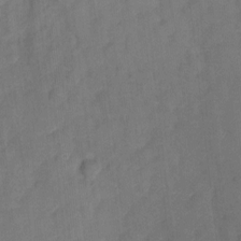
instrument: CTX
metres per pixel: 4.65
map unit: Ht
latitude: -2.1605
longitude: -33.0647
